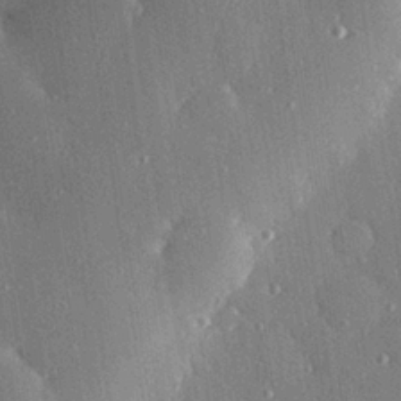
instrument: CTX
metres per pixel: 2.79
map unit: Hve
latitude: 27.3293
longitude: -90.4790
